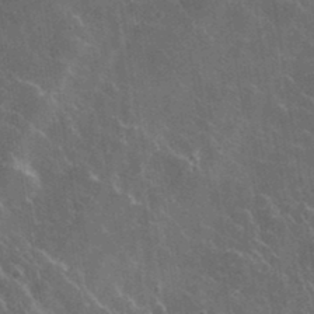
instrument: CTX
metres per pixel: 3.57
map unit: lHvf
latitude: 35.8772
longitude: -92.2711
